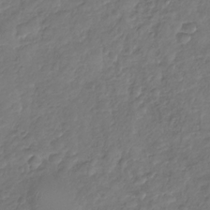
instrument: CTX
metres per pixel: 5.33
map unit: Nhu
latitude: -30.5196
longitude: -61.5560
